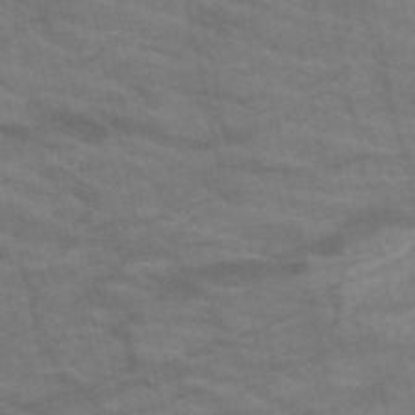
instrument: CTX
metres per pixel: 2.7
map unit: HNb
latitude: -53.0864
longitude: -43.6316
